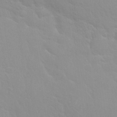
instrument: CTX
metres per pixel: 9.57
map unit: Nhu
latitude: 27.8961
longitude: -54.3089
